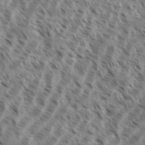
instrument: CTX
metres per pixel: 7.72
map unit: eHh
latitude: 35.3859
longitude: -138.6490
